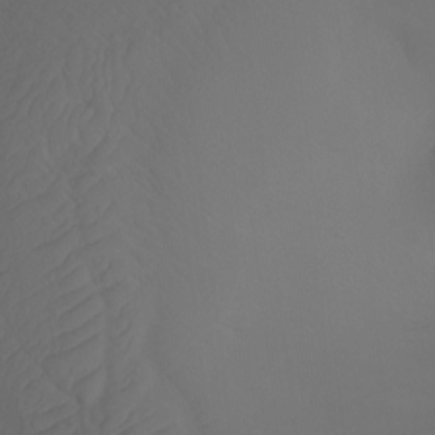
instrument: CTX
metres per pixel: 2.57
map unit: Nhu
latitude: -7.3698
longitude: -80.7624
